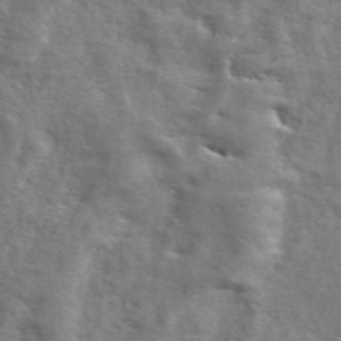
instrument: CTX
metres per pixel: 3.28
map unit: ANa
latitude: 49.4426
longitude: -74.3467
